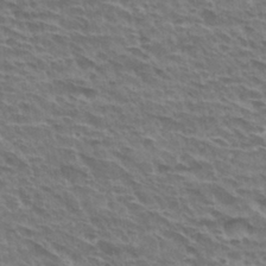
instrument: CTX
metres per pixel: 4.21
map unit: Hto
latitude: 30.9892
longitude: -41.6127
